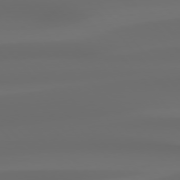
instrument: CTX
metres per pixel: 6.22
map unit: Hpe
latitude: 76.6490
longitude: -132.7246
